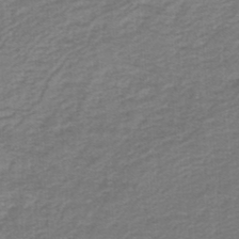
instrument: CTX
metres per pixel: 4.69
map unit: lHb
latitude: -46.8219
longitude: 63.9745
